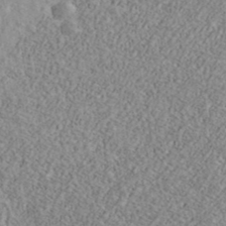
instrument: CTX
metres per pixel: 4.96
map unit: Ave
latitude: 39.9906
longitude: -110.4412
